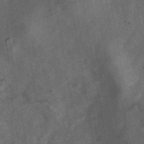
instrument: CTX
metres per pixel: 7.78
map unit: ANa
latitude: 42.8758
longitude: 16.5574
